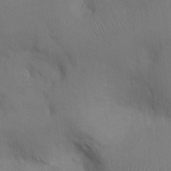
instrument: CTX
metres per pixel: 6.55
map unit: Ht
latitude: -4.5951
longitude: -13.7261
